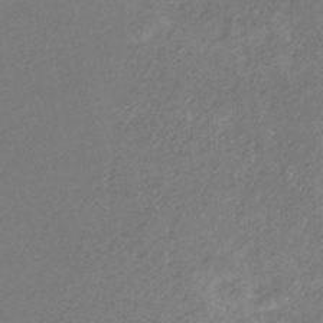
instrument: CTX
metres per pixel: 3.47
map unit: eHb
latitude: -30.8408
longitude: 66.6707
